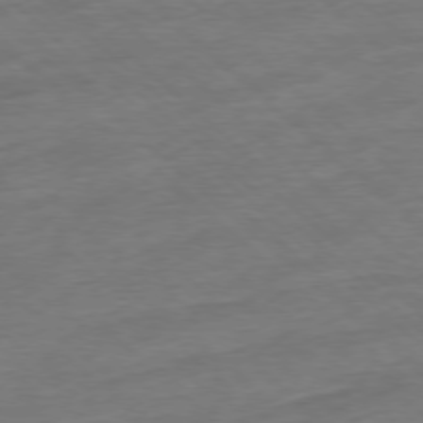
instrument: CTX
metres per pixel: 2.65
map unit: Ap
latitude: -77.6344
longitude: -97.4615
